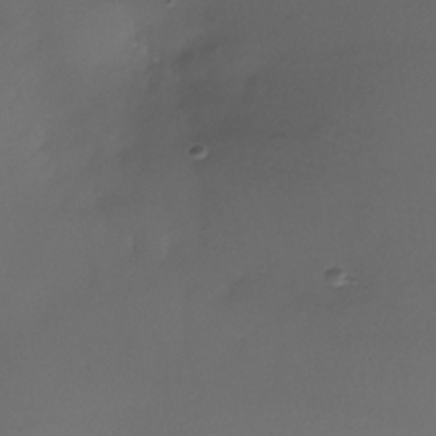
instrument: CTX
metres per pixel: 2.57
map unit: Nhe
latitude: -34.9920
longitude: -118.0633
